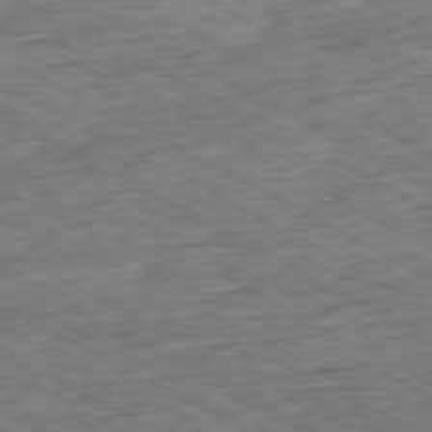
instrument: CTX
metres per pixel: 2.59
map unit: Ap
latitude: -80.4440
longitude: -87.5938
